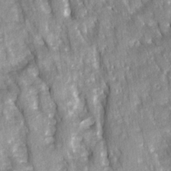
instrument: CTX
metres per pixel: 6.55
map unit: Ave
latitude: 14.6113
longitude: -132.4979
